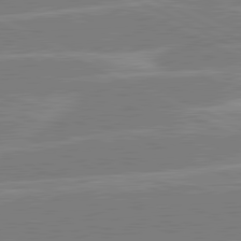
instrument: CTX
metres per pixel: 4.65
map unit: lApd
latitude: 81.0269
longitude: -124.8569
